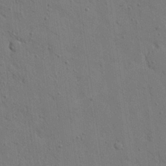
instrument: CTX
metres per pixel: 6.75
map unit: Nhu
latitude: 26.7246
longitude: -73.2159
